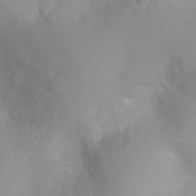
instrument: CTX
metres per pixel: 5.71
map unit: Ht
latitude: -0.4251
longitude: -18.5923
